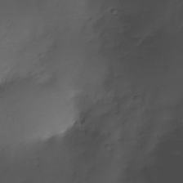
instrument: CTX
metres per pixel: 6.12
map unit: Nhu
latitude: -23.0865
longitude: -71.7261
